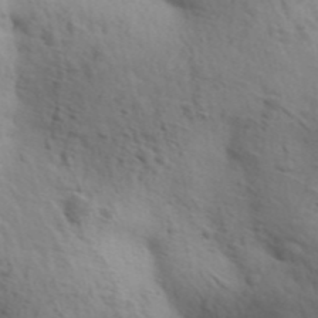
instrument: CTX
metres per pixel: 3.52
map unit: Aa
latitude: 31.0270
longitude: -146.4790
